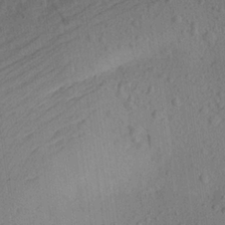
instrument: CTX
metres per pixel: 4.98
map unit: Aa
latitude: 22.7435
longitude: -143.2726
